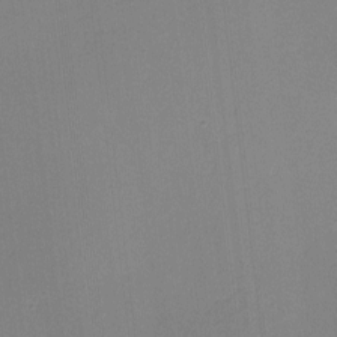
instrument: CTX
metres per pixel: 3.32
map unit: lHvf
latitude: -10.2551
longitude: -99.8205
